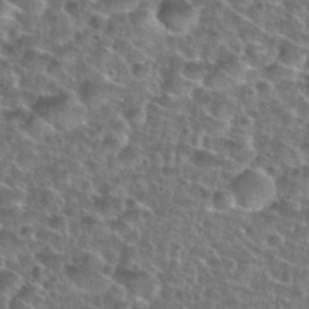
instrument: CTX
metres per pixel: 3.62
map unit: Nhu
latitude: 28.8569
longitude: -49.4615
